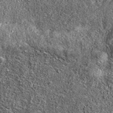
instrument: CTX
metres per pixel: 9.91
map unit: eAb
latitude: 36.7624
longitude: 106.2739
